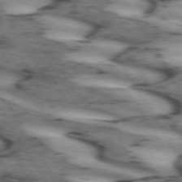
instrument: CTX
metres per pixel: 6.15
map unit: lApd
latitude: 71.7072
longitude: -52.9514
